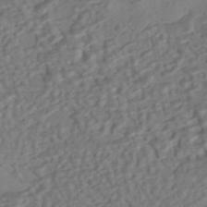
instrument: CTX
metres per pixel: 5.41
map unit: eHh
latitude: -43.3320
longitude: 120.4440
